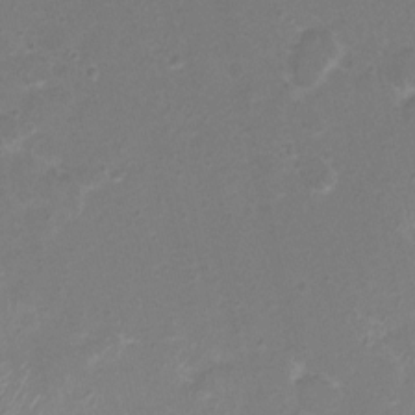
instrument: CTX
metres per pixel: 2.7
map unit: Nhu
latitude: 1.7638
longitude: -15.8962
